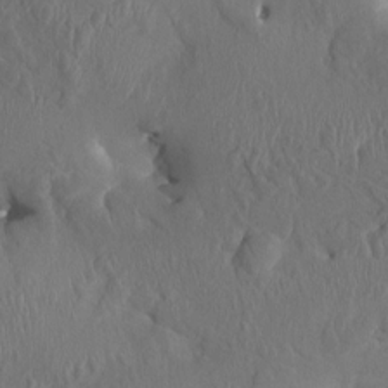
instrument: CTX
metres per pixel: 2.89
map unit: HNhu
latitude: 3.3104
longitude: -6.3845
